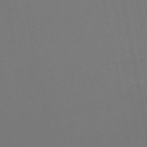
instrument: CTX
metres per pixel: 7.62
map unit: lHb
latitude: -47.1053
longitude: 74.1228
